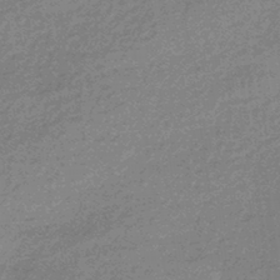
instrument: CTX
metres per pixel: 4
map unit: HNhu
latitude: -43.1809
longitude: 92.8786
